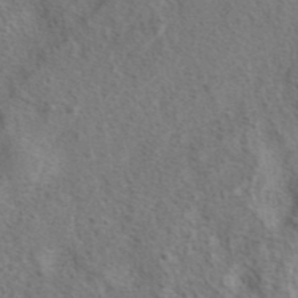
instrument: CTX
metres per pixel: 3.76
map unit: eAb
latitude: 40.9324
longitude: 107.5022
